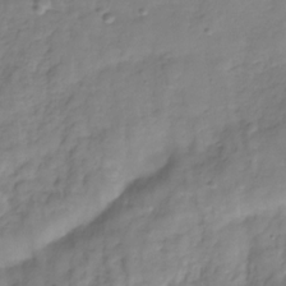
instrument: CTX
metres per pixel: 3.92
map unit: Hve
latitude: -29.6344
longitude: 93.7667
